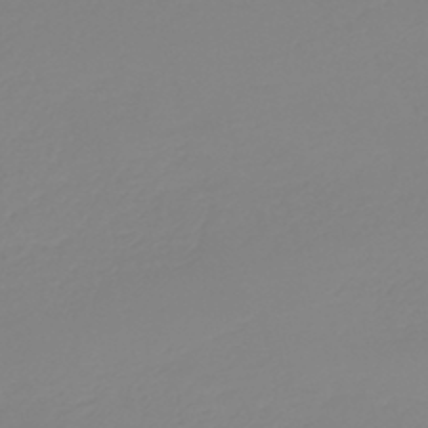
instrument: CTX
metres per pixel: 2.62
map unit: HNb
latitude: -45.0864
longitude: 55.5966
